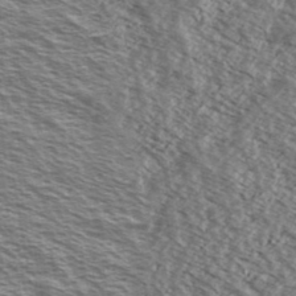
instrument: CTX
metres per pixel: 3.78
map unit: Ave
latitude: 38.4601
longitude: -110.1956
